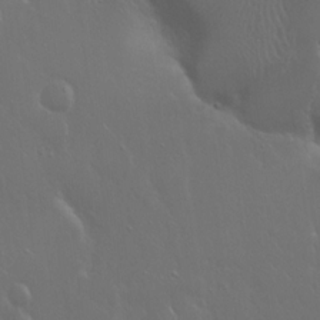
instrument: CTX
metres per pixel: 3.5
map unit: Hto
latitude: 19.0458
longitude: -56.6112
